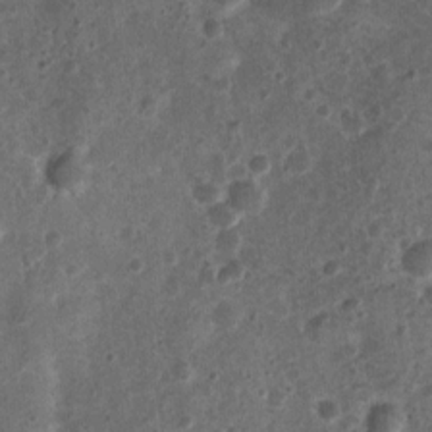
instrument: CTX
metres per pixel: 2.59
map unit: Nhu
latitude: 2.8947
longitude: -14.7058
